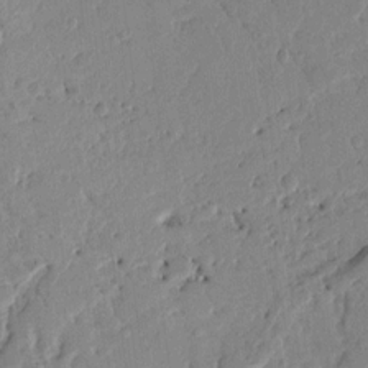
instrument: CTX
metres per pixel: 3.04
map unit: Ht
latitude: 9.7450
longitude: -78.5168
